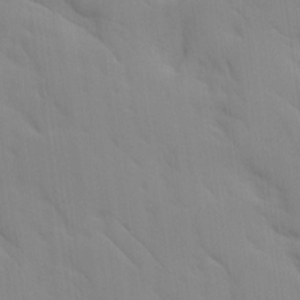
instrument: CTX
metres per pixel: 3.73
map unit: Ave
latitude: 9.0081
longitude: -103.2915
